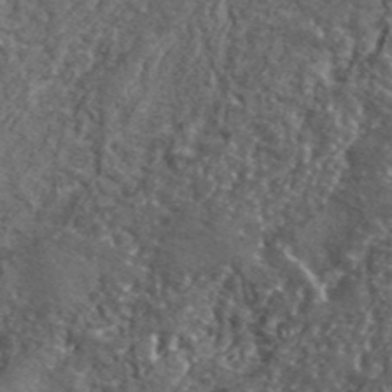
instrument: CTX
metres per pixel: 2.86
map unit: lHvf
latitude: 41.5560
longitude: -89.7639
